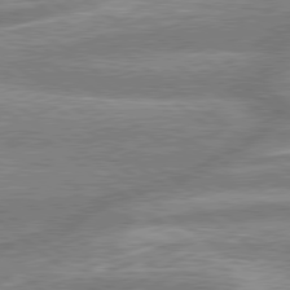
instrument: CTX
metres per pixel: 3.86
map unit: lApd
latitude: 79.0837
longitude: -158.6491
